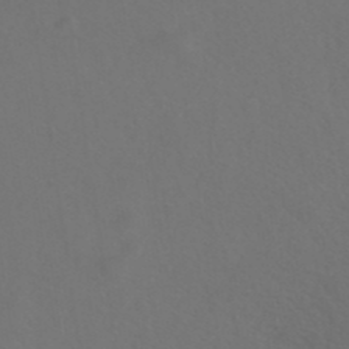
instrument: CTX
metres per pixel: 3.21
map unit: ANa
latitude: 39.6883
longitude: 20.7085
